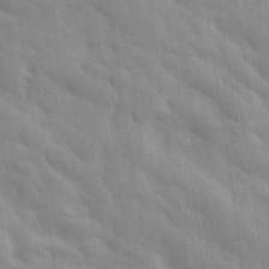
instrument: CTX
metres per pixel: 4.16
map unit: eHh
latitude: 32.0255
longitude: -70.9702
